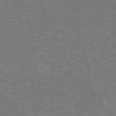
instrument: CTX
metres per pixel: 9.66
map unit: eAb
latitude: 50.7057
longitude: 105.4832
